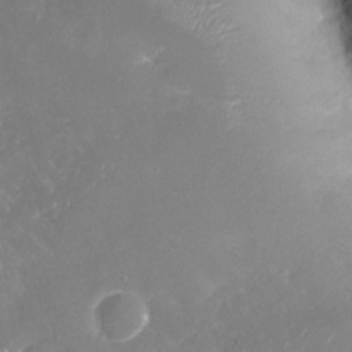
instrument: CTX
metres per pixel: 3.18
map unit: Nhu
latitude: -18.4251
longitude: -57.7260
